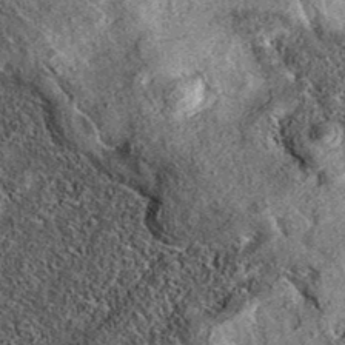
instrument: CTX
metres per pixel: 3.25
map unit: eAb
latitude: 37.3104
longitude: 108.0850
